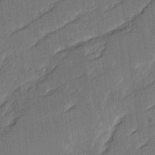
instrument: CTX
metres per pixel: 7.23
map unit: Ave
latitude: 16.6679
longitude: -138.3845
